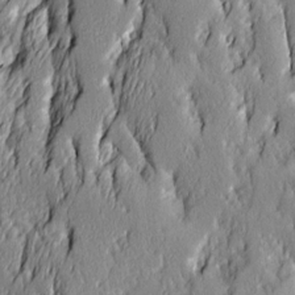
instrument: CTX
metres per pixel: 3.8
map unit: Ave
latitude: 14.3846
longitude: -131.6505
